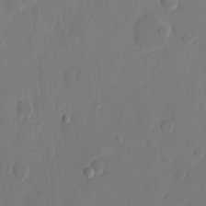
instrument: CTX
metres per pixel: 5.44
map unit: eHh
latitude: 9.7828
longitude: -67.9339
